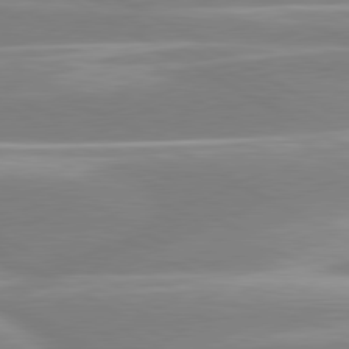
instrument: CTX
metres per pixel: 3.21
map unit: lApd
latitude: 80.4790
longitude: -129.0458
